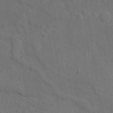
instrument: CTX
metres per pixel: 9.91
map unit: Ave
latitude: -8.2361
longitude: -120.1767
